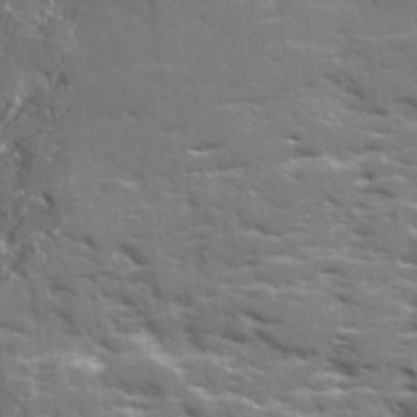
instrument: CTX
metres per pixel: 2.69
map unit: Ave
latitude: 17.8394
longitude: -129.9717
